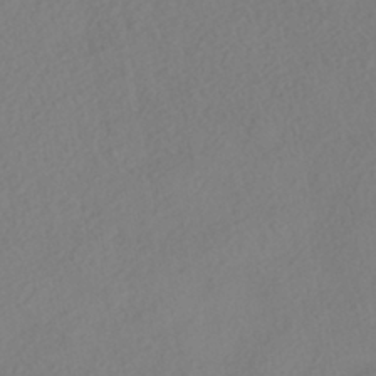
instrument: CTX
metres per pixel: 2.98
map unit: HNhu
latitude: -40.6518
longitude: 104.3495
